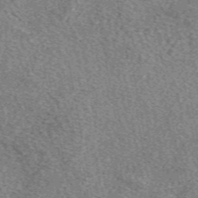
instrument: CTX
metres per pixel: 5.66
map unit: eAb
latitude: 49.6883
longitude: 115.2754
